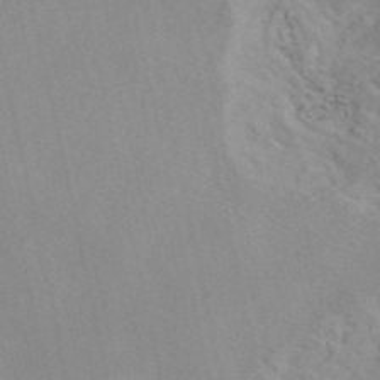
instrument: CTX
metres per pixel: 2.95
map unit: eAb
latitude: 46.9703
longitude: 112.9920
